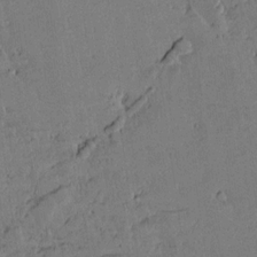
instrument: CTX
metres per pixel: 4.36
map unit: lAvf
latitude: 14.1389
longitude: -127.5749
